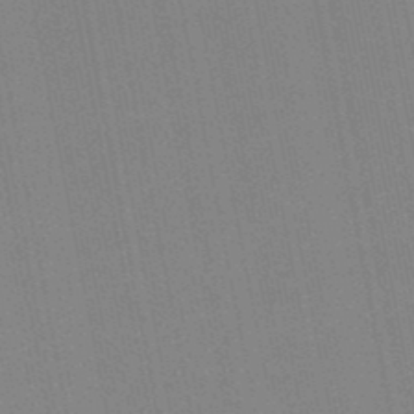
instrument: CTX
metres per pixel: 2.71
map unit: lHb
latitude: -49.2565
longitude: 80.1039
